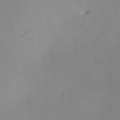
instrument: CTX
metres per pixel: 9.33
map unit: HNhu
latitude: 7.7639
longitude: 8.4440
